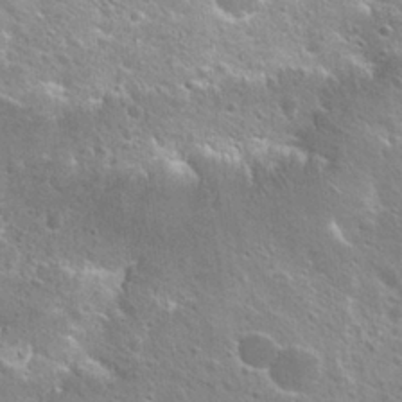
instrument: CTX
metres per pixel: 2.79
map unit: Hto
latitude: 25.6127
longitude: -45.2726
